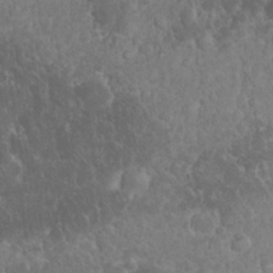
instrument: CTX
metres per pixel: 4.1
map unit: eHh
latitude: 32.9136
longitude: -64.3656
